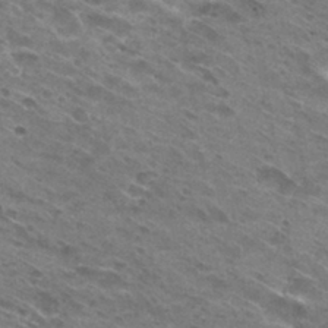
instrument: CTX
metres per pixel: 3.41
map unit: Hto
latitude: 31.0459
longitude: -45.2726
